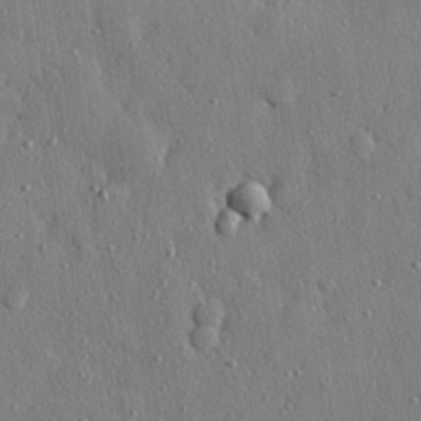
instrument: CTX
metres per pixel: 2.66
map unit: eHh
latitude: 27.6316
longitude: -76.4979
